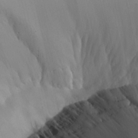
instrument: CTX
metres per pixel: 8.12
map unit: Aa
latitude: 25.6882
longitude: -132.8758
